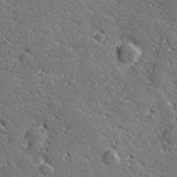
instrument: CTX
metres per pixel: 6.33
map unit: lHvf
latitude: 27.2915
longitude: 141.8611
